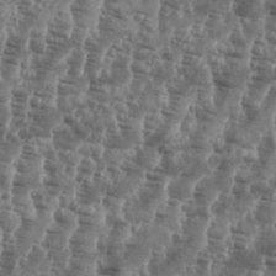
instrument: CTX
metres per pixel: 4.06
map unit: eHh
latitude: 35.1970
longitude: -136.1956
